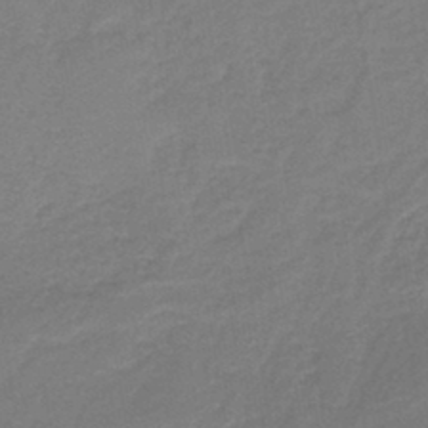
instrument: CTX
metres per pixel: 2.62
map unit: HNb
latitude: -43.0486
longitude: 49.3510
